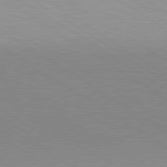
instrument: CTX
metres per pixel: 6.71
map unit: lApd
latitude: 80.0444
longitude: 156.6707
